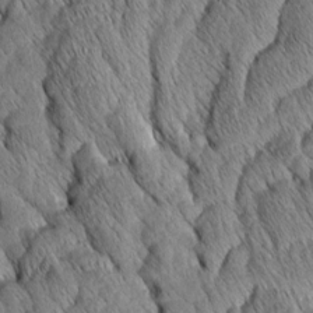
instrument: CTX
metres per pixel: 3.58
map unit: Aa
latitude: 6.5168
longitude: -130.4979
